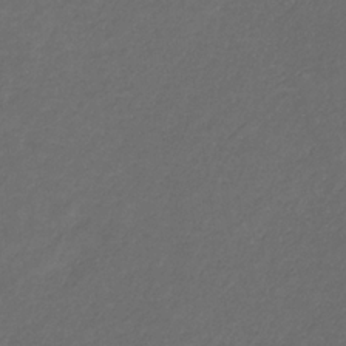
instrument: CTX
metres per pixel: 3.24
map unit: eHb
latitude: -32.3118
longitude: 71.2754
